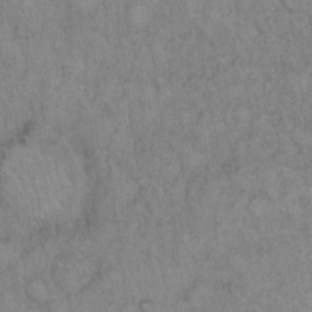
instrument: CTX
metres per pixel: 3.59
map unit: Hto
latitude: 13.5749
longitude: -56.8002
